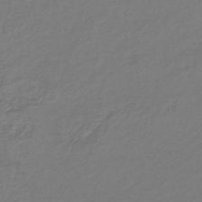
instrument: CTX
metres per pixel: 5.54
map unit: lHb
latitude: -43.1242
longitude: 77.8611
